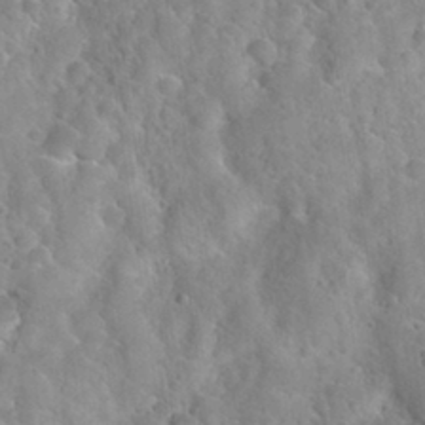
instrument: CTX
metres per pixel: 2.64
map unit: Nhu
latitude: 31.3482
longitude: -52.1200
